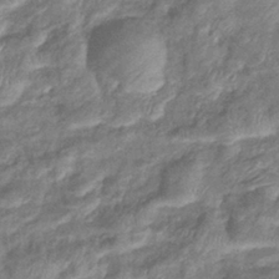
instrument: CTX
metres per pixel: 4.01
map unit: eHb
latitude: -38.7085
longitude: 78.0283
